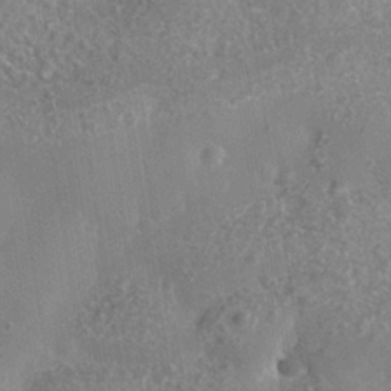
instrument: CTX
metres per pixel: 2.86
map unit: Nhe
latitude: -36.0094
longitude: -130.3846
